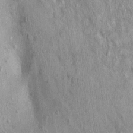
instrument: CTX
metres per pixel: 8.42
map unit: Nhu
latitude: -0.1417
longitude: -15.3671
